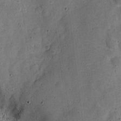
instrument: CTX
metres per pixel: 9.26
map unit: Nve
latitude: -25.5777
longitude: 105.8044
